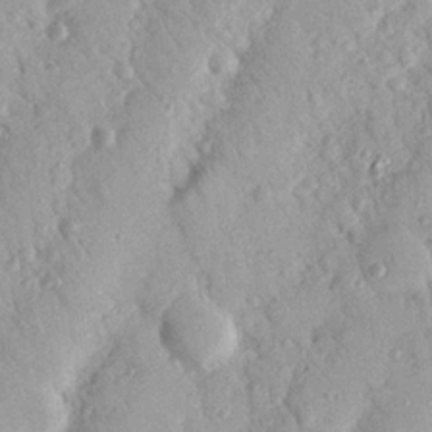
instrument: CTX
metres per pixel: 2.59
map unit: Nhu
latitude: 18.8947
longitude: -77.6505
